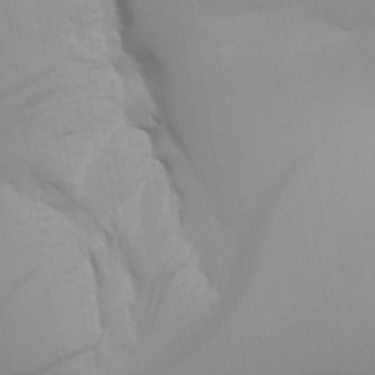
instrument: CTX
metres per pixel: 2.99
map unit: Aa
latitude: 26.6869
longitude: -131.4238
